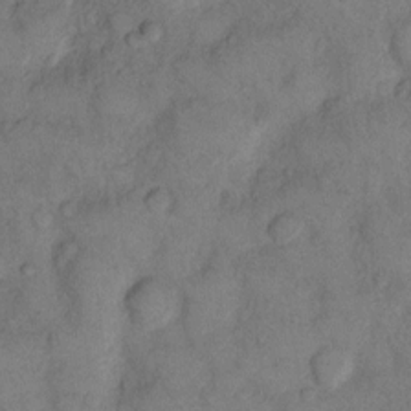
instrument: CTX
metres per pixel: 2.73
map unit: eHh
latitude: 13.3482
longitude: -63.0459
